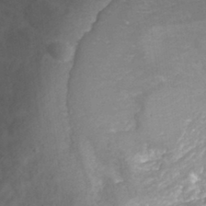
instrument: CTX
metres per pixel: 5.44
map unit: Hto
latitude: 32.4979
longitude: -46.5546
